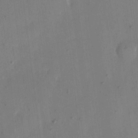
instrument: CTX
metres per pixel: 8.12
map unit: eHh
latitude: 10.8947
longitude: -69.4238
